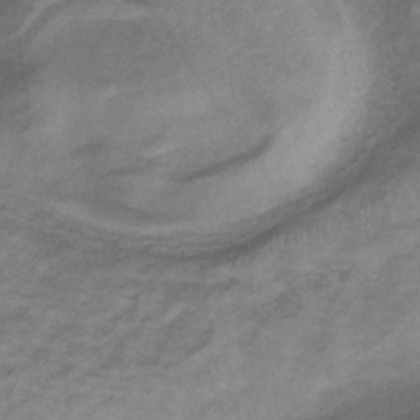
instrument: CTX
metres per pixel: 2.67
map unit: HNb
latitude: -32.8219
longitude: 58.2550
